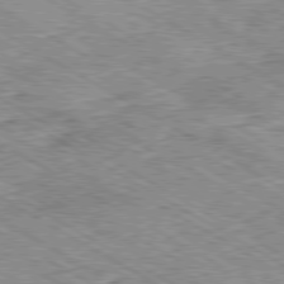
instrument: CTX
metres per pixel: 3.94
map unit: Ap
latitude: -80.5763
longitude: -49.1214
